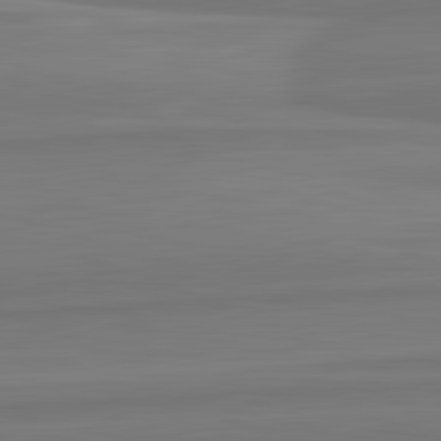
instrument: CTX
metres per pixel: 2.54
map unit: lApd
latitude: 82.6301
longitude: 169.5210
